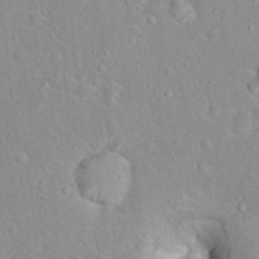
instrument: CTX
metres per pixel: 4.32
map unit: Hto
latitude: 16.1200
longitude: -41.9150
